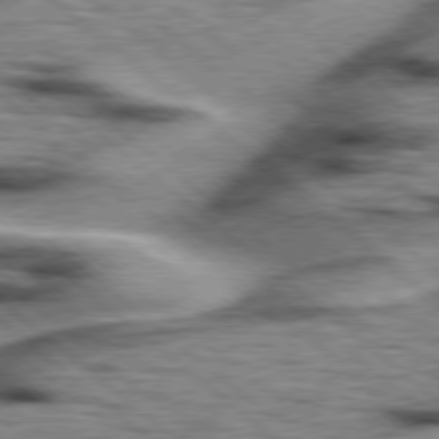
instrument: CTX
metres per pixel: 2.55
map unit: Hpe
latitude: 78.1200
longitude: -156.6112
